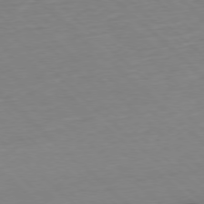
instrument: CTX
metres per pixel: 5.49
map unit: Hpe
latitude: -77.8989
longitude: 13.7856
